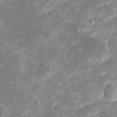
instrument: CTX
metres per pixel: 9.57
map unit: eHh
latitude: -2.0849
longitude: -85.6694
